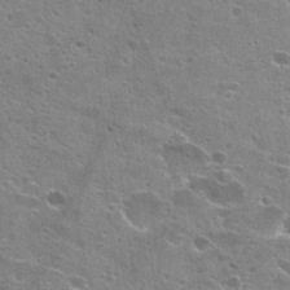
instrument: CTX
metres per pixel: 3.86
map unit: Hto
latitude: 23.4237
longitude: -42.6302
